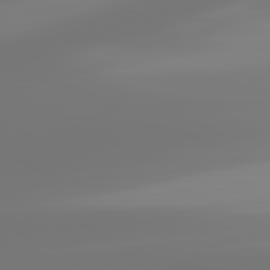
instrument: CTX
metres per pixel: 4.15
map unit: lApd
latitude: 81.9528
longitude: -150.0633
